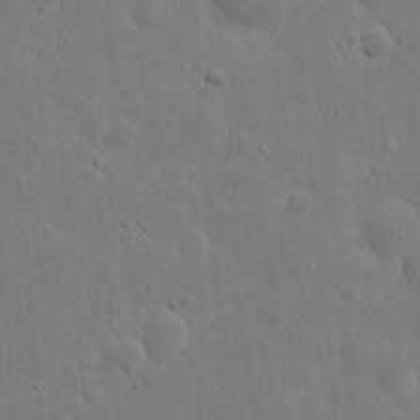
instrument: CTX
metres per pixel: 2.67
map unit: eHh
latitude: 9.7828
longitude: -72.6869
